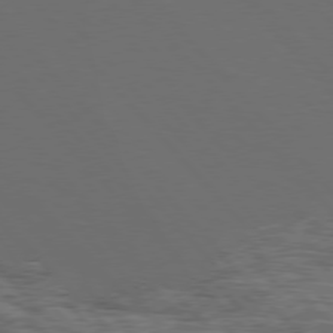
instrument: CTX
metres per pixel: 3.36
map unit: Hpe
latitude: 76.7057
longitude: -163.3293
